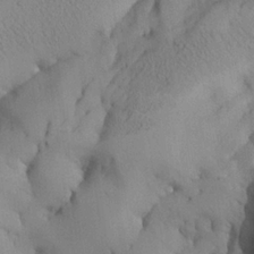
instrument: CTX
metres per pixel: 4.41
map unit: Aa
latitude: 24.8569
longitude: -128.8191
